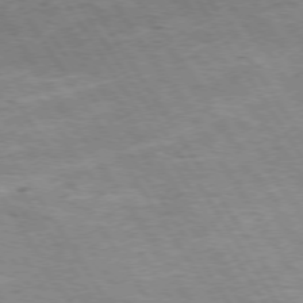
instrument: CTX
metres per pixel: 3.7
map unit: Hpe
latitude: 73.2537
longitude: -143.9339
